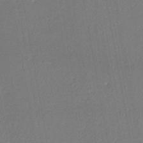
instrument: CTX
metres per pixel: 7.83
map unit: eHh
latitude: -44.8030
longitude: -28.4790
